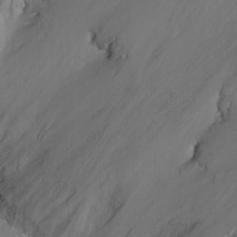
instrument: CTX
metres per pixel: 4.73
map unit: Nhu
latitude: -9.3132
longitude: -43.4427
